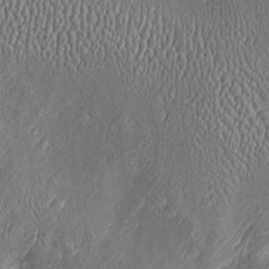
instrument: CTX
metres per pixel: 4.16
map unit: Htu
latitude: -6.8408
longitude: 158.2173
